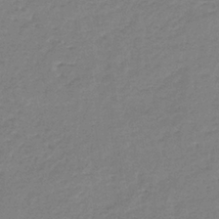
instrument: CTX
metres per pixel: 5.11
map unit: eHb
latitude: -36.8597
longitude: 74.9164
